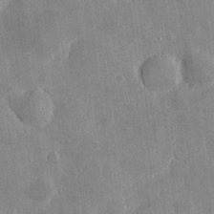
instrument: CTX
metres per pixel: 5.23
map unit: eHh
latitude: 4.3467
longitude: -71.7638
